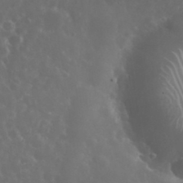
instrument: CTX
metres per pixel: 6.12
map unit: eHh
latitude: 34.4223
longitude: -60.8947
